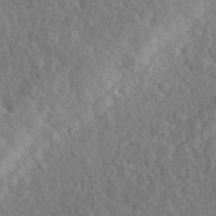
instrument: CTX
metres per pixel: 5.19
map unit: eHh
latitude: 34.5734
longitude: -78.3279
